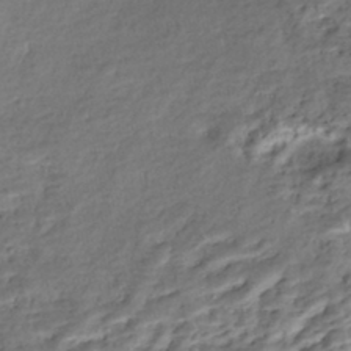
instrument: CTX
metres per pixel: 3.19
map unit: Nhe
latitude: -46.2739
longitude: 153.4454
